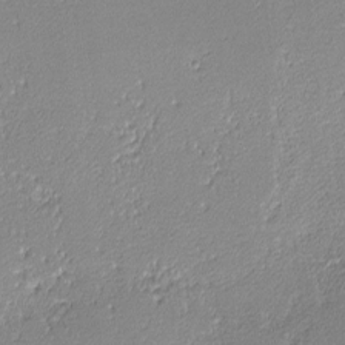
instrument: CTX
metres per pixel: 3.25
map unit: lHvf
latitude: -12.8030
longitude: -103.5371
